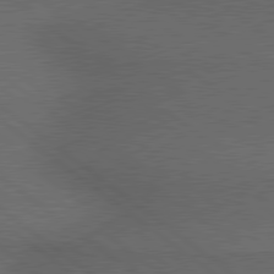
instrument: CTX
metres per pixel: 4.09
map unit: lApd
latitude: 79.7072
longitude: -176.2900
